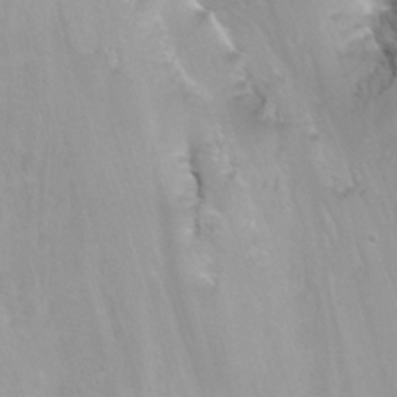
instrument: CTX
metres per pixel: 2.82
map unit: Nhu
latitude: -6.0850
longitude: -48.7435
